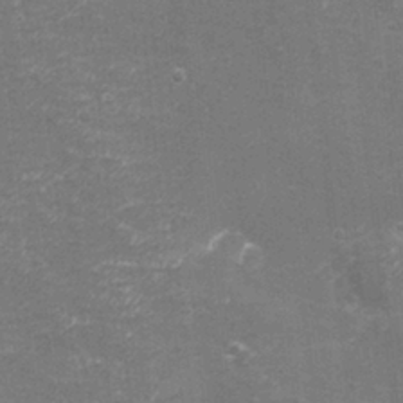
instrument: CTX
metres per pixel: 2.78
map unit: eHh
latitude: -3.7477
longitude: -75.4615
